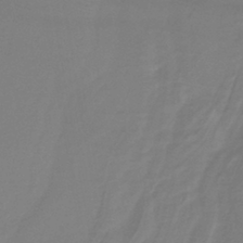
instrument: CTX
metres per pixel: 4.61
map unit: lHb
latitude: -39.6911
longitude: 72.0472
